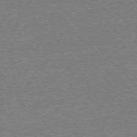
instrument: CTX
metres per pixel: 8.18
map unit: Ap
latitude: -76.1039
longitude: -92.7813
